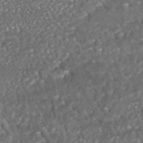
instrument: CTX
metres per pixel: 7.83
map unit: HNhu
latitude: -46.3495
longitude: 104.7085
